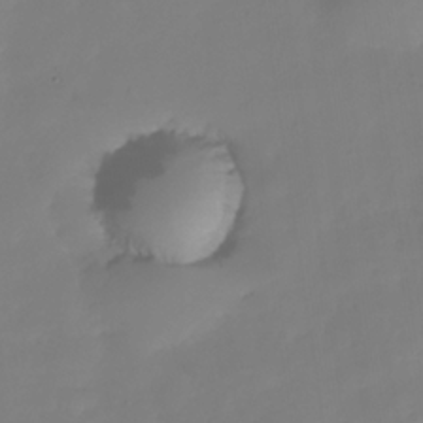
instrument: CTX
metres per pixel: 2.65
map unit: Nhe
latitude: -34.6141
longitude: -143.2726
